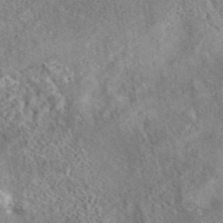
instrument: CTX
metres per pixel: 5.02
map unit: eAb
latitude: 42.2523
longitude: 109.6533
